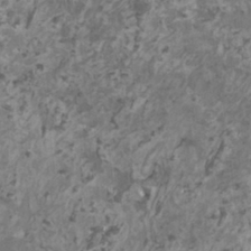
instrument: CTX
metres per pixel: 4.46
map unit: HNhu
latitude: 1.8583
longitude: 3.5399
